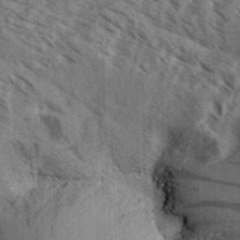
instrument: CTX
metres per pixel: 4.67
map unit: Aa
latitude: 32.1011
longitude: -138.6490
